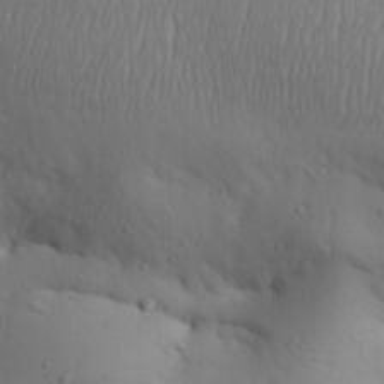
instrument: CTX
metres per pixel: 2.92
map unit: Aa
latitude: 30.4223
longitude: -145.9717
